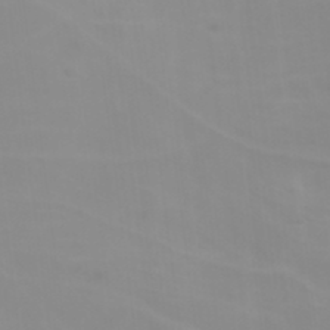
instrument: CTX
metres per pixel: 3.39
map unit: HNhu
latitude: 6.6113
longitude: 13.8989
